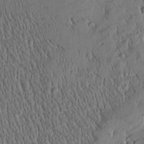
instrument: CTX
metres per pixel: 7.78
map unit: Htu
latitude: -4.3873
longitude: 174.8974
